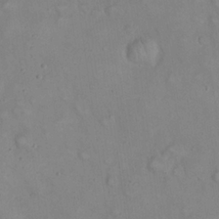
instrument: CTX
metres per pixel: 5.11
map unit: eHh
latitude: 22.2900
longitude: -62.0255
